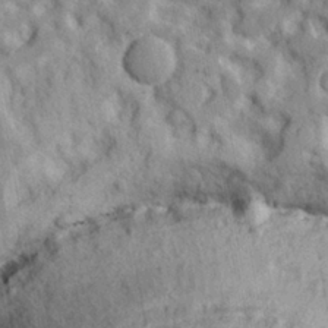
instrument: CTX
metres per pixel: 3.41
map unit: lHvf
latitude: 23.5749
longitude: 143.4832
